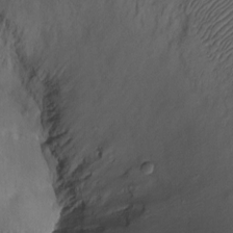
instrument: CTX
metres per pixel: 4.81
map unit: Ht
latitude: -7.5210
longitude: -35.0269
